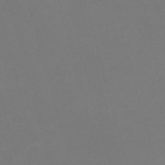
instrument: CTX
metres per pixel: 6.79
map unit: Nve
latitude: -58.9163
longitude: 58.3684
